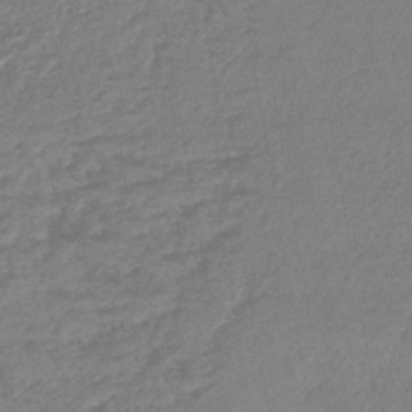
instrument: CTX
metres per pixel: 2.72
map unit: lHb
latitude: -42.6518
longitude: 73.4265
